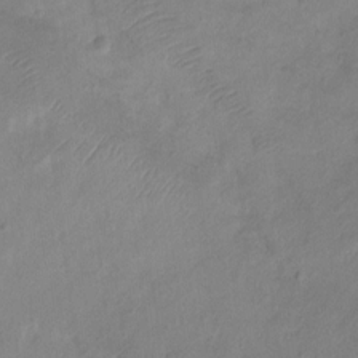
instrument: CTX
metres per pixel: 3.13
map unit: Ht
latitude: 1.8016
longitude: -33.0458
